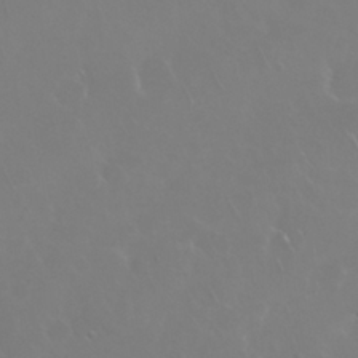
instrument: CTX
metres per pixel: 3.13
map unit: Nhu
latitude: 28.2900
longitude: -61.8016
